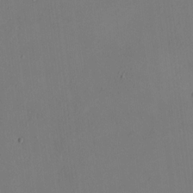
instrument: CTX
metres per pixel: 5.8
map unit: HNhu
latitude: 5.9717
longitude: 13.5210
